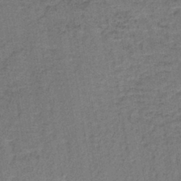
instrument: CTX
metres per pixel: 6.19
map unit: lHb
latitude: -40.8975
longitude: 59.4832
